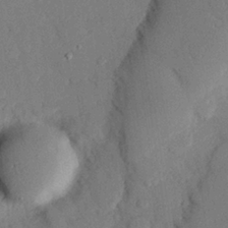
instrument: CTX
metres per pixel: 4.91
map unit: eHh
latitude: 26.5735
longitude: -80.4601
